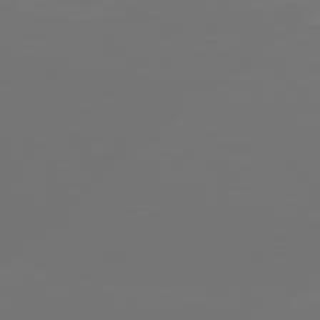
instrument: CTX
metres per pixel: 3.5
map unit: Hpe
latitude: 78.0444
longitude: -138.5924
